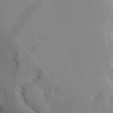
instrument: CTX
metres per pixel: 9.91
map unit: Aa
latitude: 13.3860
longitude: -142.7624
